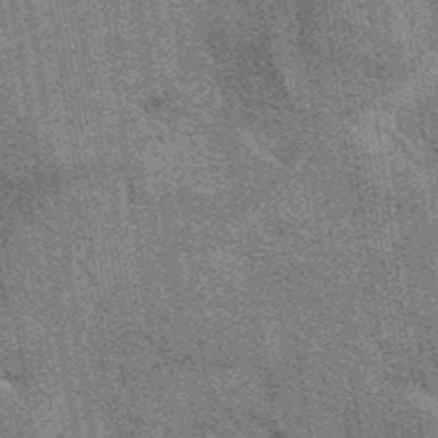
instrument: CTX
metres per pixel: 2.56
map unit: eAb
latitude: 40.2900
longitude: 107.0298
